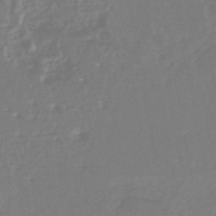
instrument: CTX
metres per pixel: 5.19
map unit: eHh
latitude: -45.5588
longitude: -29.1781
